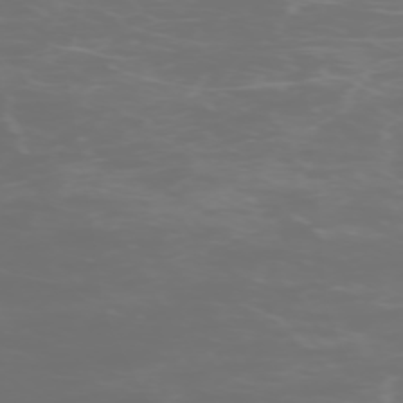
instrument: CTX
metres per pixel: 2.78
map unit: Hpe
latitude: -73.7855
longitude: 6.4440
